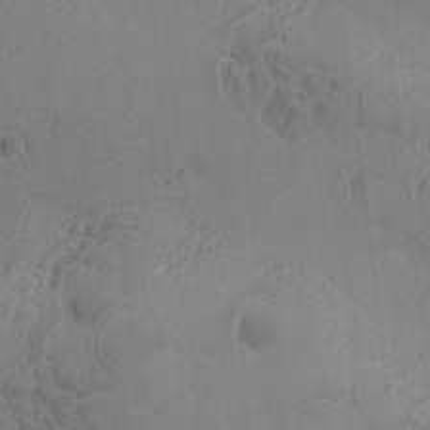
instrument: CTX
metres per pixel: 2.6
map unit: Ave
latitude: -8.5574
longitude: -122.1767
